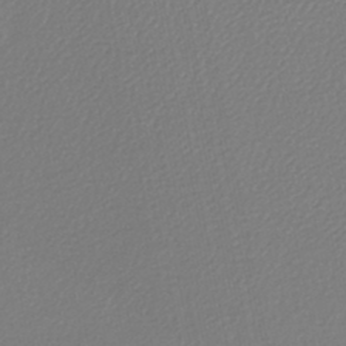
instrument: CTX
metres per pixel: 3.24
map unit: lHb
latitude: -45.3510
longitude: 75.3510
